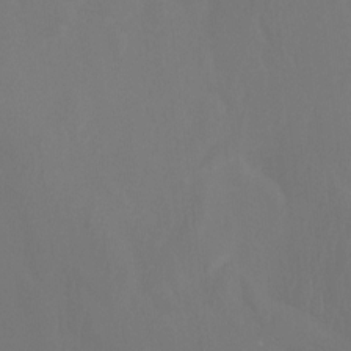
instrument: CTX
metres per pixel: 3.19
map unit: Ht
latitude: -15.8423
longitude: -50.2711
